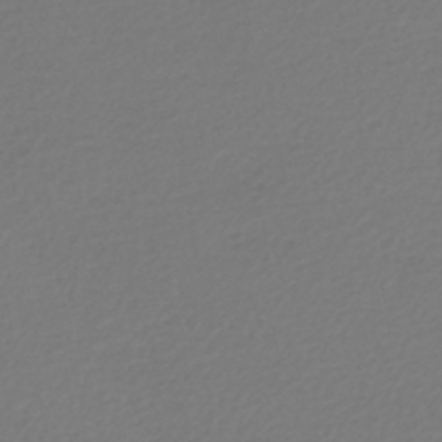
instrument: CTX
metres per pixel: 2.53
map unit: lHb
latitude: -46.8030
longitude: 63.5588
